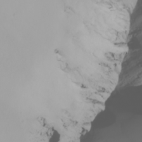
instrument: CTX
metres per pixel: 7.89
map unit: Nhu
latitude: -5.7477
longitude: -94.5924
